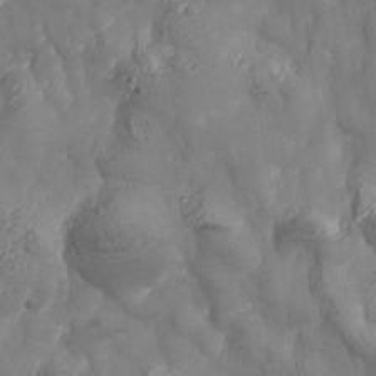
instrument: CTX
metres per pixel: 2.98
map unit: Nhe
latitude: -37.3131
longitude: 138.4062
